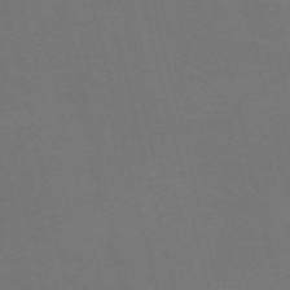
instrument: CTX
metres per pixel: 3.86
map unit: Nve
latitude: -59.1620
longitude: 63.3887
